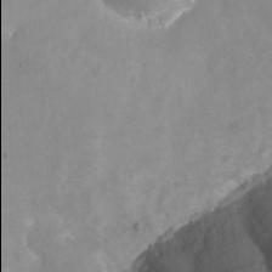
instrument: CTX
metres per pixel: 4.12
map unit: Nhu
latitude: -6.4818
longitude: -49.9906
